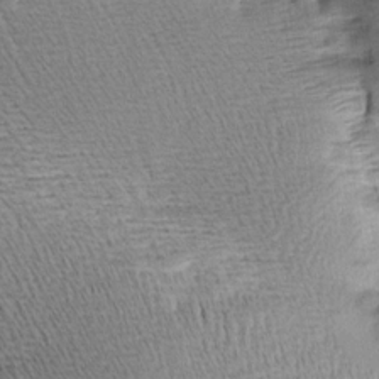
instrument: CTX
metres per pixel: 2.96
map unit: Aa
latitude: 8.8191
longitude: -141.7071
